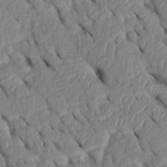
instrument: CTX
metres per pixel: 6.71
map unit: Htu
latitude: 2.3278
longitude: 147.7666
